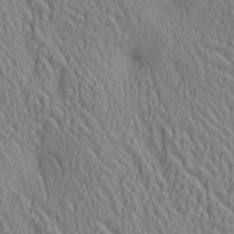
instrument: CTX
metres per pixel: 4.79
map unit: lAa
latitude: 5.3293
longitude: -117.1025
